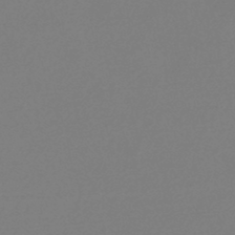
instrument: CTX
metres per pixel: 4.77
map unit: HNb
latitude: -47.0108
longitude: 57.2565
